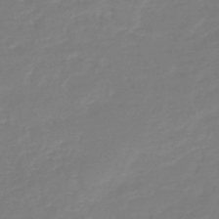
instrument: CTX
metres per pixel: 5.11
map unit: eHb
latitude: -45.9367
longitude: 81.8045
